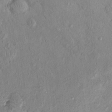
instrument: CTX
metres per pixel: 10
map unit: eHh
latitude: -0.0661
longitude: 16.6519
